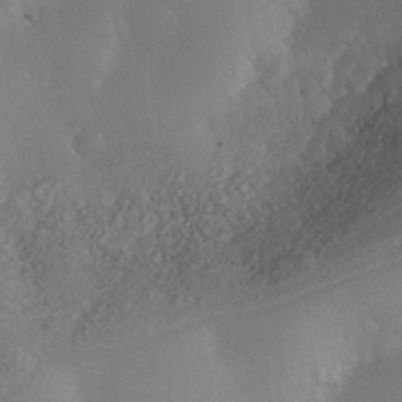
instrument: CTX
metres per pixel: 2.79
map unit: Nhe
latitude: -35.6911
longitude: -130.5546
